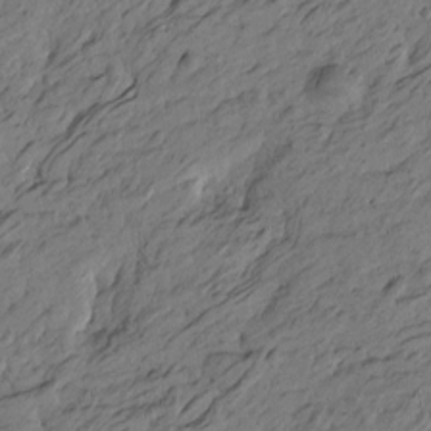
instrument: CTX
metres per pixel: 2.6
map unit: Htu
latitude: -6.0661
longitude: -179.7261
